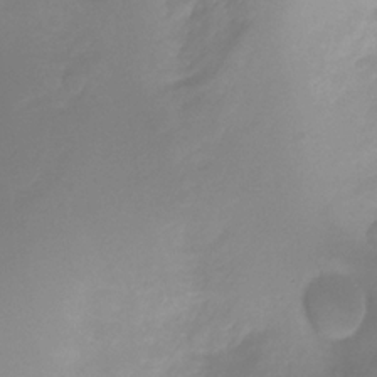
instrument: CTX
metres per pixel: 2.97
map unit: Ht
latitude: -12.0283
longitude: -47.1404
